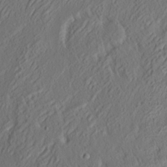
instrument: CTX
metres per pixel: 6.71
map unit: eHh
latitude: 4.7246
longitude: -77.3859
